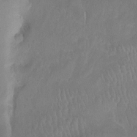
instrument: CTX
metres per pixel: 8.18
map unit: Nhu
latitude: -12.6896
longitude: -67.1403
